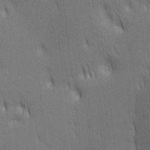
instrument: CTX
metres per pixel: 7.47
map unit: lAa
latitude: 11.3482
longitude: -108.4601
